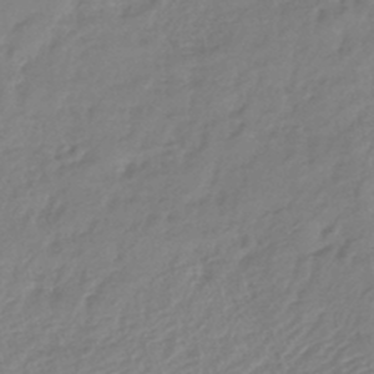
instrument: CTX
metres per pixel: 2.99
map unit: lHb
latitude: -42.1227
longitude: 74.5007
